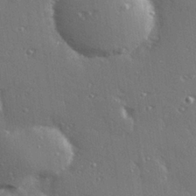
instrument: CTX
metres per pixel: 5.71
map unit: Hve
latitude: 27.7639
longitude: -92.0633
